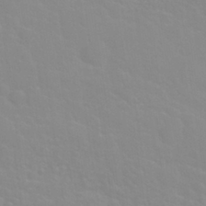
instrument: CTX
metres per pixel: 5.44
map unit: Nhu
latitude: 28.1767
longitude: -52.1389
